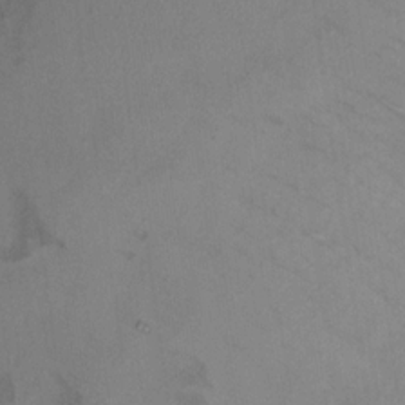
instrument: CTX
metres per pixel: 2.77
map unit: Ht
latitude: 11.2915
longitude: -32.0633
